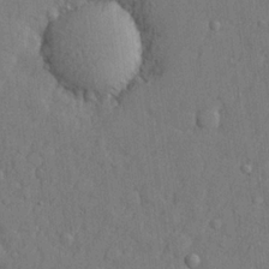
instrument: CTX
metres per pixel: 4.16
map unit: lHvf
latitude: 23.4237
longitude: 142.2172
